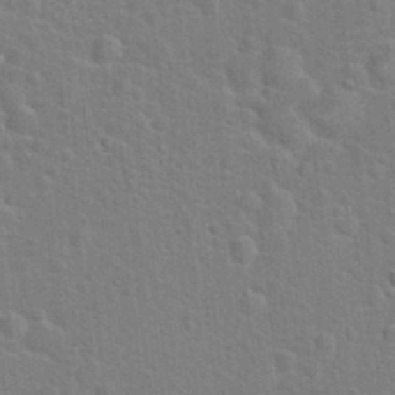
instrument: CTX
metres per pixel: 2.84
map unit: Hto
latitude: 22.1200
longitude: -47.2348
